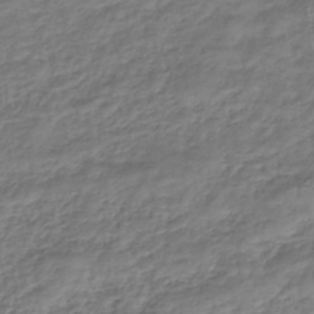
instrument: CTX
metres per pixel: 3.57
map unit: lHb
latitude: -39.8045
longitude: 71.4832
